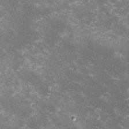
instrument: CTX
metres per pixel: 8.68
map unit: lHvf
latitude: -14.3684
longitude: -102.1011
